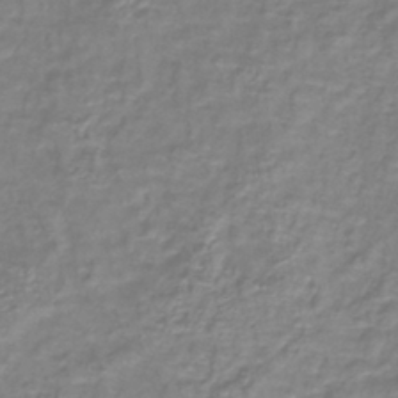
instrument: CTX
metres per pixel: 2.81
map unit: lHb
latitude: -40.3306
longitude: 61.4643
